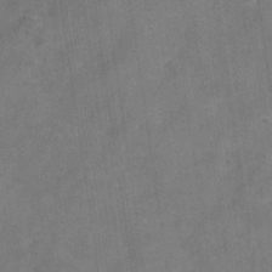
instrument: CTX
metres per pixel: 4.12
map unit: Hve
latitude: -34.7652
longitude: 89.6722
